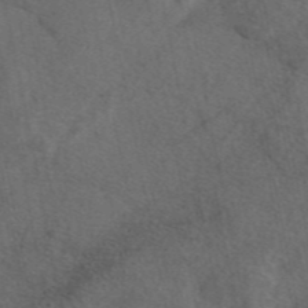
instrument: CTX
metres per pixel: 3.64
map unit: eAb
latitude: 47.7639
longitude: 111.5588
